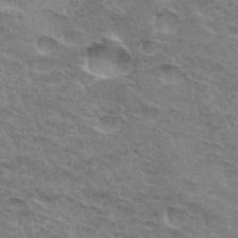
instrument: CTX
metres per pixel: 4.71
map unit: Hto
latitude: 33.0836
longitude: -46.8758
